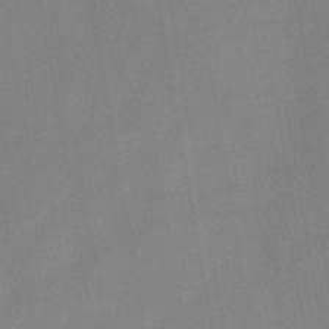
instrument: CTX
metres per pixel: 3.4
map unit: HNb
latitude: -45.9367
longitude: -37.7828
